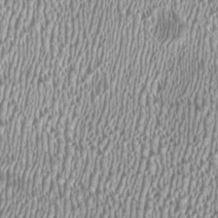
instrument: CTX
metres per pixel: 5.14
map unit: HNhu
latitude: -0.0661
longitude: -0.3089
